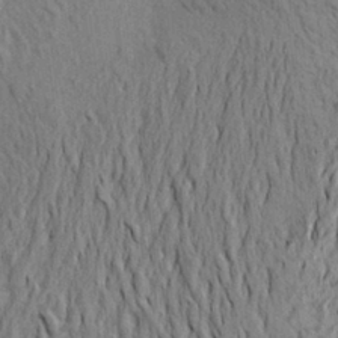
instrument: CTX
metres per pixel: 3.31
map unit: Aa
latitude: 20.2334
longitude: -149.5560
